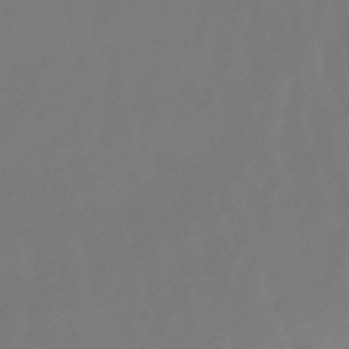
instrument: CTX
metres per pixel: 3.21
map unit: eHb
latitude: -46.7841
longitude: 81.8234
